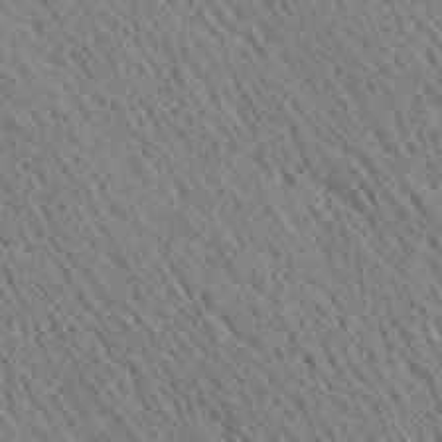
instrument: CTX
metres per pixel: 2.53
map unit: Ave
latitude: 21.2726
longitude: -139.8772
